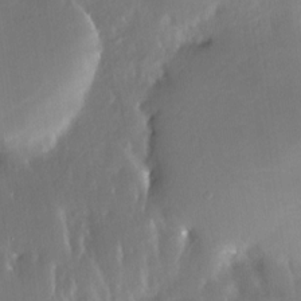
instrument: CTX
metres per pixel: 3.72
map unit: Nhe
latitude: -27.8422
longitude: -110.6491
